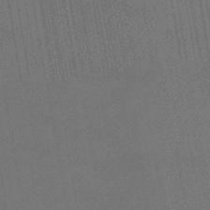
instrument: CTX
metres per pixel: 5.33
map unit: eHb
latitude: -46.4251
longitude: 85.4832
